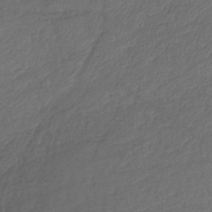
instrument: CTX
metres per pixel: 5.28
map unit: lHb
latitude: -38.8975
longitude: 68.6896
